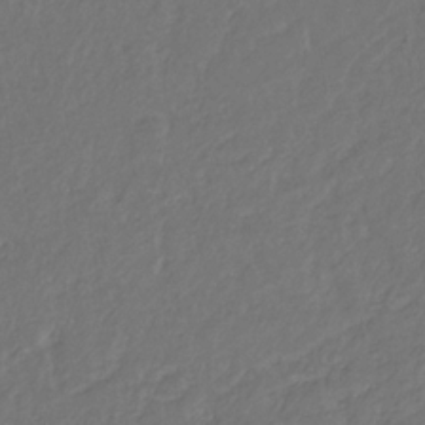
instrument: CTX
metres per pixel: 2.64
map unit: eHb
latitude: -30.0472
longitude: 65.2376
